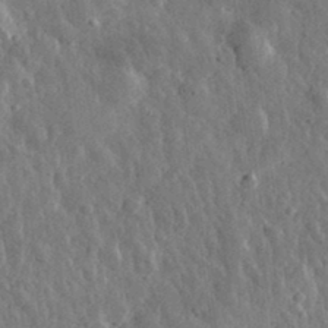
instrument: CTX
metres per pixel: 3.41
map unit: eHh
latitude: 32.6679
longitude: -80.3467
